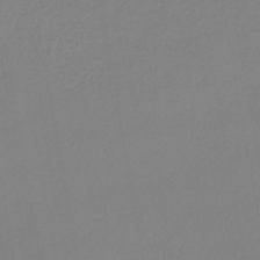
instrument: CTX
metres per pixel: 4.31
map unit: lHb
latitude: -41.9556
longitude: 73.9178
